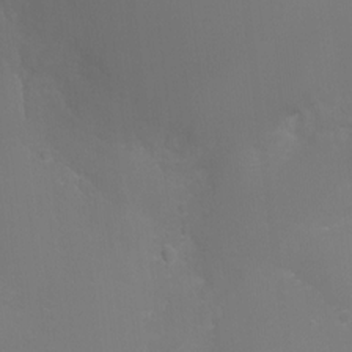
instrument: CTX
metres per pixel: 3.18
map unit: Ht
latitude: -6.0850
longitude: -28.8191
